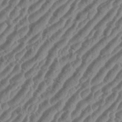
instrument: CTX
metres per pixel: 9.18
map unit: eHh
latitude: 36.4223
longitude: -135.2726
